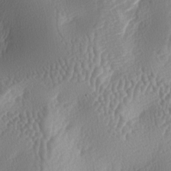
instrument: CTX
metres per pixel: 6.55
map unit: lAa
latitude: -5.7477
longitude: -128.4790
